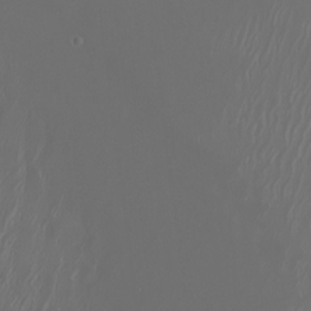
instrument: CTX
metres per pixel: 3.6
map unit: Nhu
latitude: -7.3887
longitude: -91.2915
